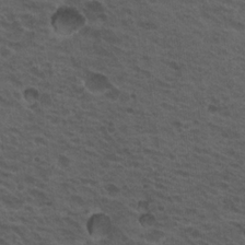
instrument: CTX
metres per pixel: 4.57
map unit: Hto
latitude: 19.4615
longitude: -32.3089
